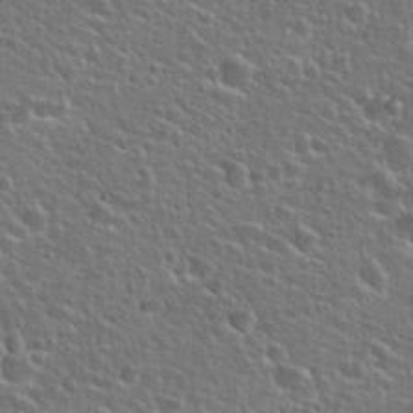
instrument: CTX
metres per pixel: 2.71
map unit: Hto
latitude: 25.9339
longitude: -50.2144
